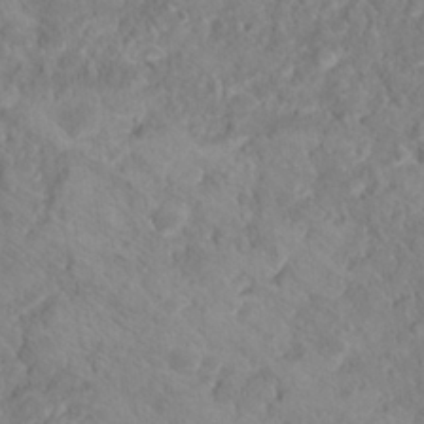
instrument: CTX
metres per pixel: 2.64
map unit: Hto
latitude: 17.9528
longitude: -38.2711
